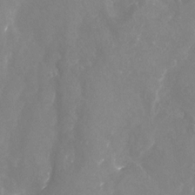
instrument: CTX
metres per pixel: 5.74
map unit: Nhu
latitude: -23.6722
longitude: -57.3292
